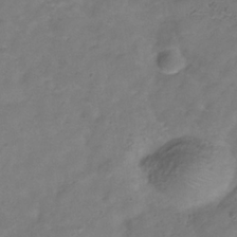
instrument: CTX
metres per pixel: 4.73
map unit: Hve
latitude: -34.1228
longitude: 90.9353
